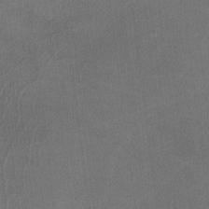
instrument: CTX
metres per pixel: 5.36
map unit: lHvf
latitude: -11.4454
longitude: -100.6868
